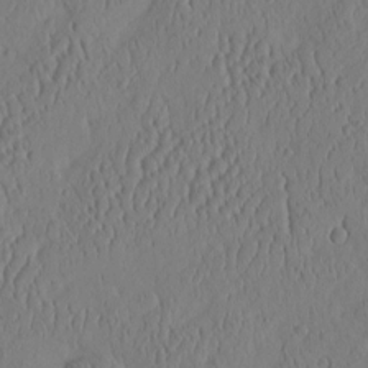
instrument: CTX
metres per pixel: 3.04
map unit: HNhu
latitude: -3.8233
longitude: 13.4455
